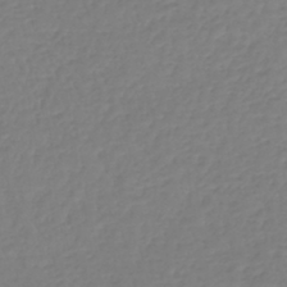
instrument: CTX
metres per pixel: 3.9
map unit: lHb
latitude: -40.8219
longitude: 67.1620
